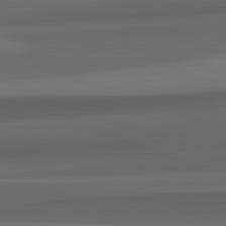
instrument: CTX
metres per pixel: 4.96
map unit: lApd
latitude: 82.2711
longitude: 143.4265
